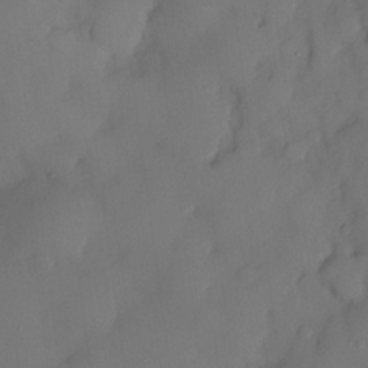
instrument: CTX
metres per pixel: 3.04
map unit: eHh
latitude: -23.6533
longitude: 15.7667
